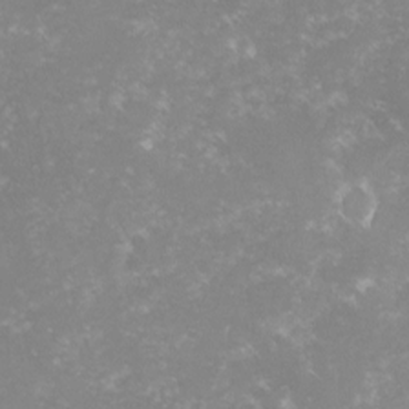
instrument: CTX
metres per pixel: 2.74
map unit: lHvf
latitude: -16.0472
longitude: -100.3467
